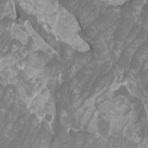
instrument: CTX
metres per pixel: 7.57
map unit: Htu
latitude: -10.2551
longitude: -74.6491
